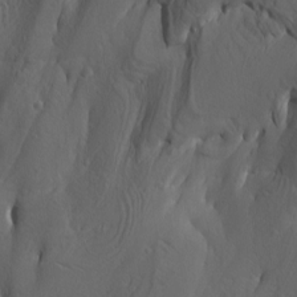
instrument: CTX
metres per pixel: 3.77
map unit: Htu
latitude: -8.0094
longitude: -66.8380
